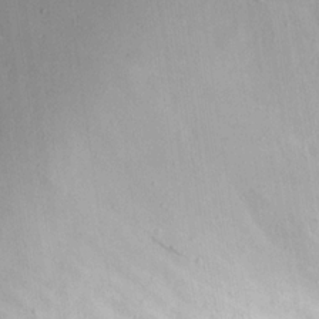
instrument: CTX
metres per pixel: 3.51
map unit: eHh
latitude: 17.3671
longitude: -73.8962
